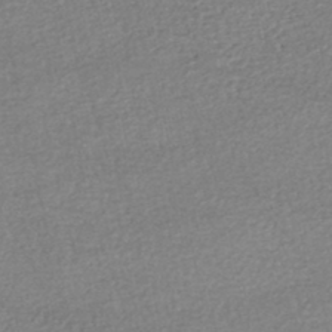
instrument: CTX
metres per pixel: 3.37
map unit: HNhu
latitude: -47.3887
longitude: 102.8219
